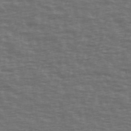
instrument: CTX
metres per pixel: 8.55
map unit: Ave
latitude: 39.8583
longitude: -113.5560
